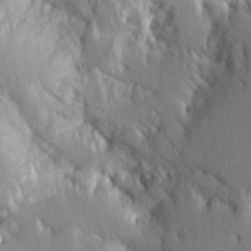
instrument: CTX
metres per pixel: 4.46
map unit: Aa
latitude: 16.8002
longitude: -149.3104
